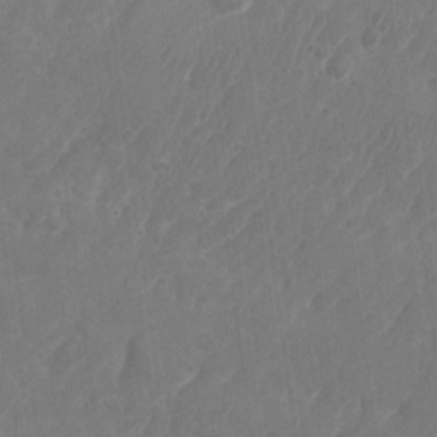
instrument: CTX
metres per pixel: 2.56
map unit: Nhu
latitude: -28.5196
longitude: -64.5546
